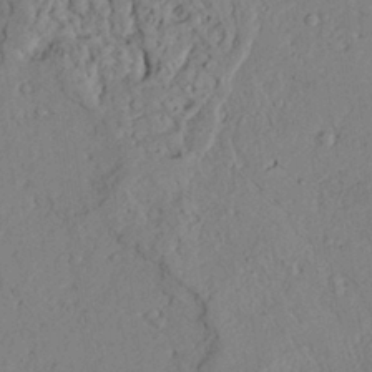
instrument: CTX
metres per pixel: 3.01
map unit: Ave
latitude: 23.9339
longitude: -132.7435
